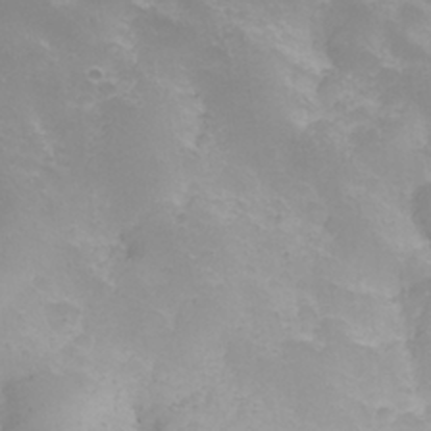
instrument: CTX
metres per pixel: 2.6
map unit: eHh
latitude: 25.5560
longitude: -63.7639
